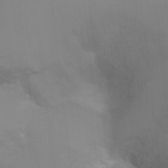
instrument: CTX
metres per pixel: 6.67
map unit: Ht
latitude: -4.1605
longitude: -28.5546
